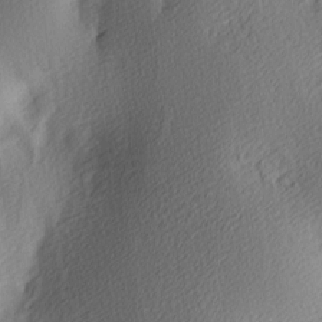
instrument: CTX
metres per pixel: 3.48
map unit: lAa
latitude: 3.9150
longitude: -112.6868
